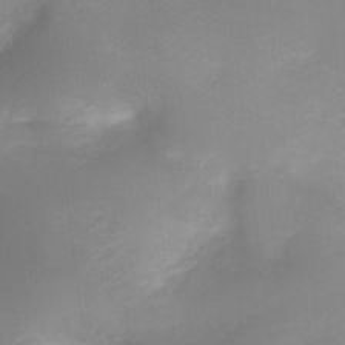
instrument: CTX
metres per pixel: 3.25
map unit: Ht
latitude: -8.3306
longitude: -24.8002
